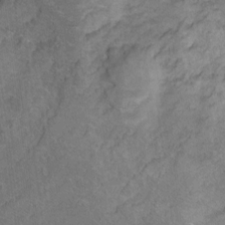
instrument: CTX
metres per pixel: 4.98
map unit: Ht
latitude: 5.3859
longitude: -36.5735
